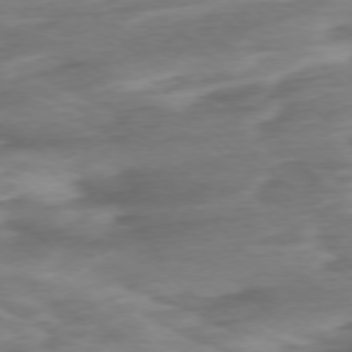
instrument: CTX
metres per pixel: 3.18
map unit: Ap
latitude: -76.6707
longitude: -77.6882
